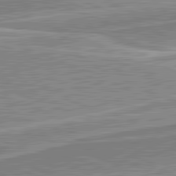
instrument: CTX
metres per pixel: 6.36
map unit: lApd
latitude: 82.2144
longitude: 139.9367
